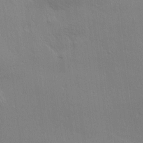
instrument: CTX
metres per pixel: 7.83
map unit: Aa
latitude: 14.8569
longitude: -147.0837
